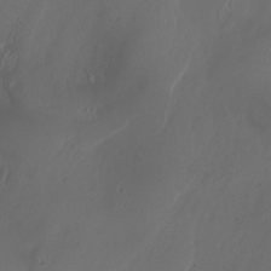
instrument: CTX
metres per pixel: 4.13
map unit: Aa
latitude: -8.0850
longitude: -79.1214
